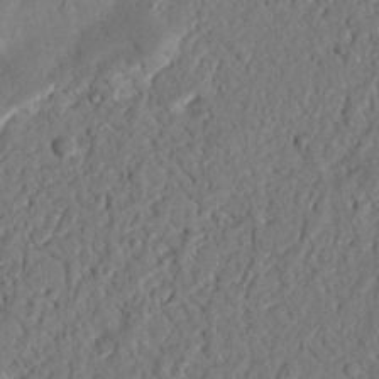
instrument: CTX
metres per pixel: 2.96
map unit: Nhu
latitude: 20.8947
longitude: -77.6882
